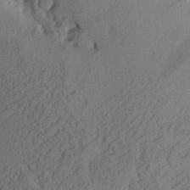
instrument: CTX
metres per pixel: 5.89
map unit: Aa
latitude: 9.4049
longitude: -127.6316
